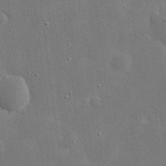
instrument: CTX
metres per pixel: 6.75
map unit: eHh
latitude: 20.3279
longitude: -67.2537
